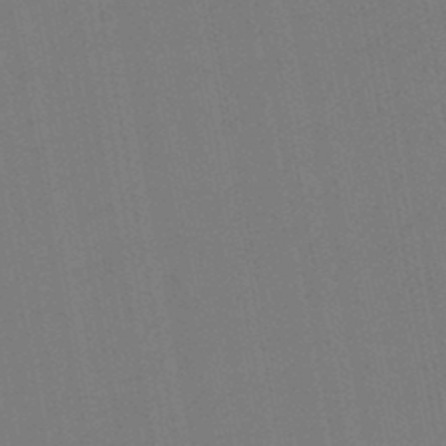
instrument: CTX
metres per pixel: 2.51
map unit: lHb
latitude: -45.1620
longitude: 63.4643
